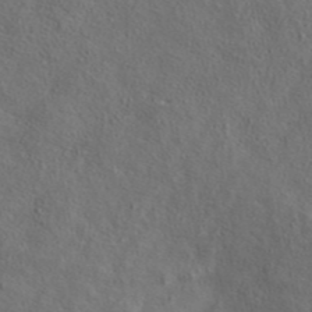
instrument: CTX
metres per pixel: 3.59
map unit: eAb
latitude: 43.9339
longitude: 114.0472
